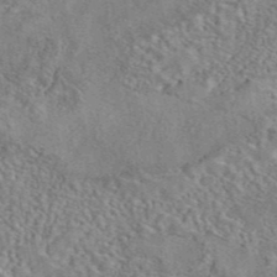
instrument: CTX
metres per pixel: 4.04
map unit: eAb
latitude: 41.9906
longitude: 110.5762
